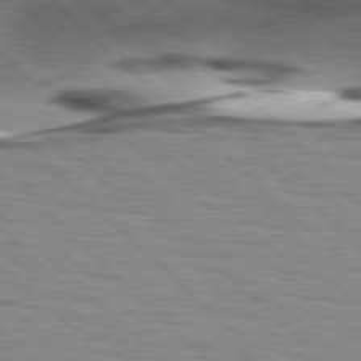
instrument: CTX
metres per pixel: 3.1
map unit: lApd
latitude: 77.2726
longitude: -49.4237
